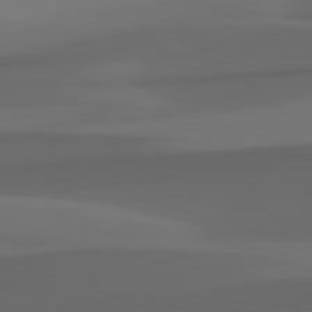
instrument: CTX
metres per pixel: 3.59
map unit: lApd
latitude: 82.4601
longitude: 142.5195
